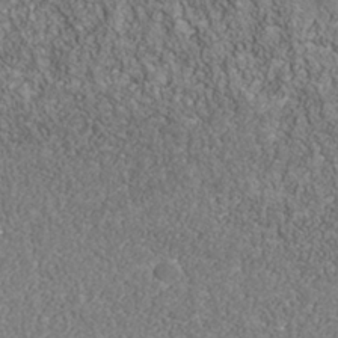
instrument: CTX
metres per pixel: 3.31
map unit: Nhu
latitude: -39.9178
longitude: -84.0822
